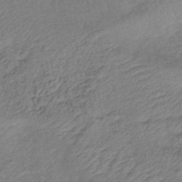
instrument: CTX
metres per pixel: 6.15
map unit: eHb
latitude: -43.4643
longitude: 83.6722
